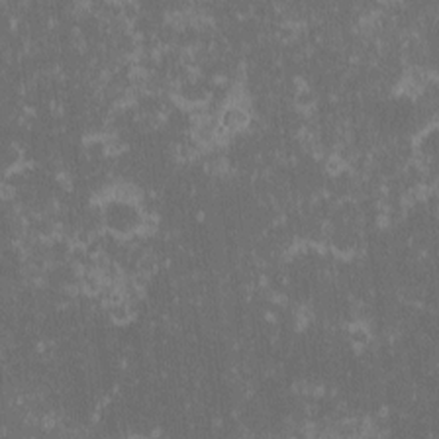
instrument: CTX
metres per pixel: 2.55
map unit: eHh
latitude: -1.5399
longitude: -86.1955
